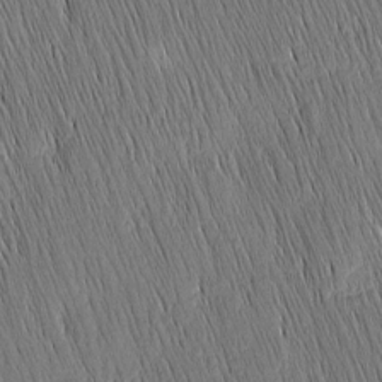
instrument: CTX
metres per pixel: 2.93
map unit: Nhu
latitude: -4.5762
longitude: -151.5182
